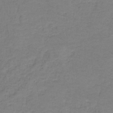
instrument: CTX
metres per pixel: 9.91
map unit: eAb
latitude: -36.6329
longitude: 52.9730
